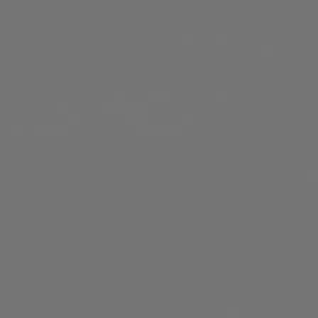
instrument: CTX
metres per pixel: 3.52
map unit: Hpe
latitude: 78.8191
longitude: 177.4832
